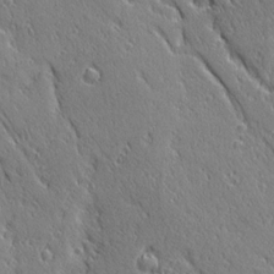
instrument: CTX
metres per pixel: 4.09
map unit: Ave
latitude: 21.0081
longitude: -136.3090
